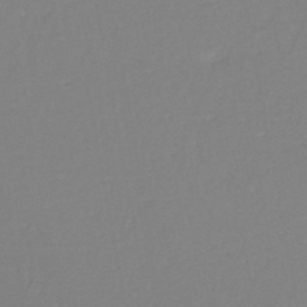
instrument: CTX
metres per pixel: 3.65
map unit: eHh
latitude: -45.4077
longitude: -29.0836
